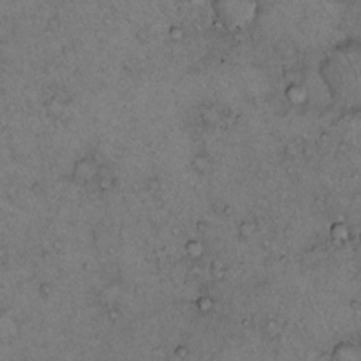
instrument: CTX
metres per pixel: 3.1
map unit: Hto
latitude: 12.1011
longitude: -58.4790
